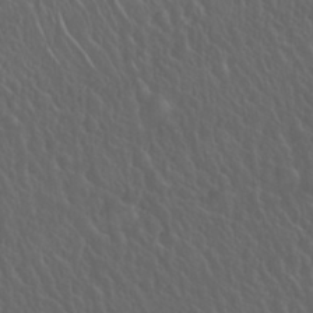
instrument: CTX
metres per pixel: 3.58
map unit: Nhu
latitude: 23.4426
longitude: -62.4412
